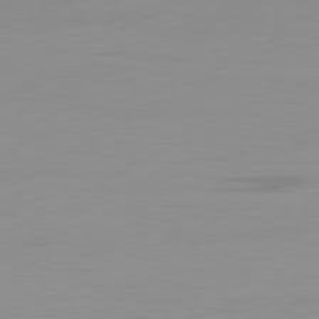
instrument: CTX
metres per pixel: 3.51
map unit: Ap
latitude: -81.8045
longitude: -86.5734
